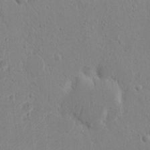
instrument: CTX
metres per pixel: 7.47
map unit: Nhu
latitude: 15.4238
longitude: -75.1403
